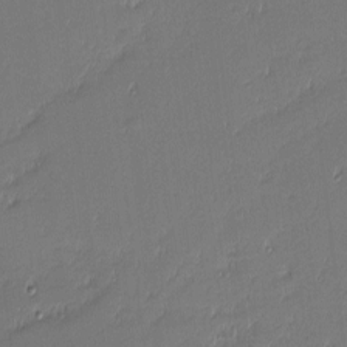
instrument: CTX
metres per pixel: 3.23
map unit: eHh
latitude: -2.7085
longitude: -83.3292
